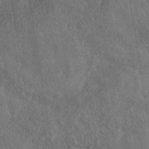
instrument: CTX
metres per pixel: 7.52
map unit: eHh
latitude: -41.5399
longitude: 120.5384
